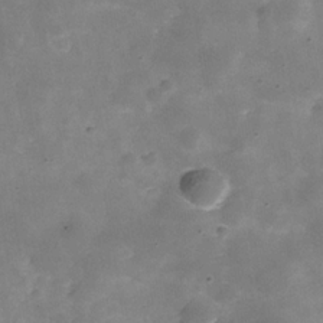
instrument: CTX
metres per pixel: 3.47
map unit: Hve
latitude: -30.9352
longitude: 92.9353
